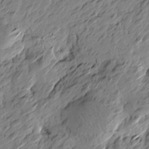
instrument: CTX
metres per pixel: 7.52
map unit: Htu
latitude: -3.2942
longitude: -178.9703
